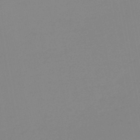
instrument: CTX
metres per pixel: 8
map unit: HNb
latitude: -45.0486
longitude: -44.4601
